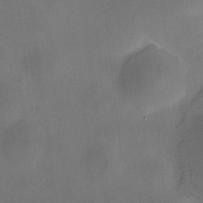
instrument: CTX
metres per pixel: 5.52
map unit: HNhu
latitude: 10.4223
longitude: 9.9367
